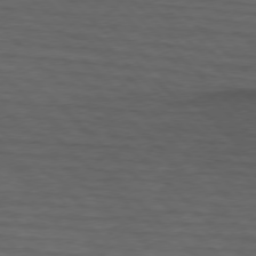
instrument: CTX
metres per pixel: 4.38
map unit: lApd
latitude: 75.5560
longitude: -83.4426
